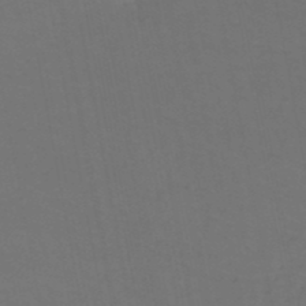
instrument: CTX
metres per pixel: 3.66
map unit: HNb
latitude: -50.0472
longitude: -53.6694
